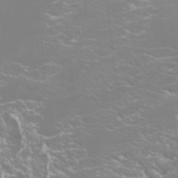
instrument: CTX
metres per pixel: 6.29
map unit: Htu
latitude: -5.8044
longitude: -72.8191
